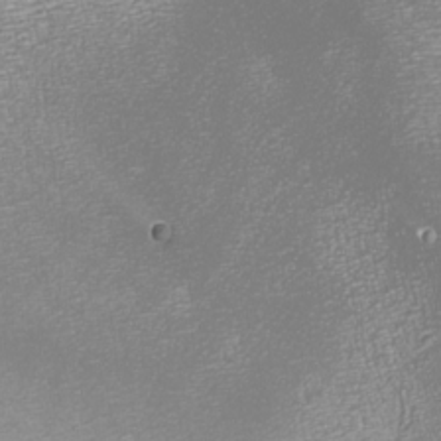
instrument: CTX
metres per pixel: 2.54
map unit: Nhu
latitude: -7.2376
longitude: -91.6505
